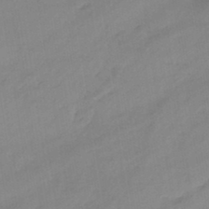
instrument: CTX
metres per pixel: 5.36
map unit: eHb
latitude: -45.8989
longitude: 85.1431
